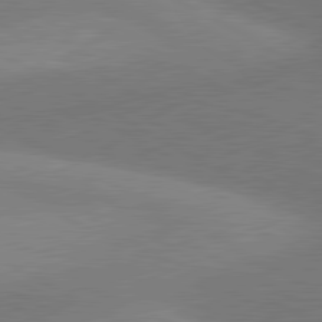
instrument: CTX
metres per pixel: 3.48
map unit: lApd
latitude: 80.9136
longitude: 125.7100
